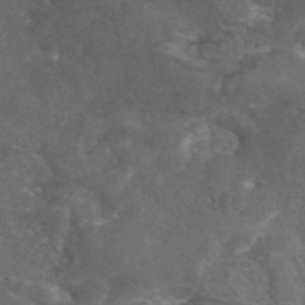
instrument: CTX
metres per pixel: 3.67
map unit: eAb
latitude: 46.4979
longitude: 112.2551
